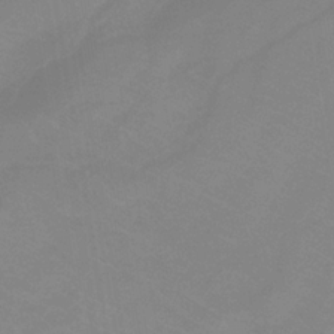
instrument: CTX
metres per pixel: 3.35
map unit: eHb
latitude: -32.4440
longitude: 67.1809
